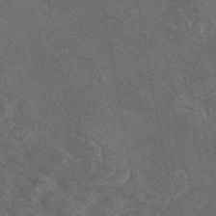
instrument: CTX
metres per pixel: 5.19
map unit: eAb
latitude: 46.6113
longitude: 108.6329
